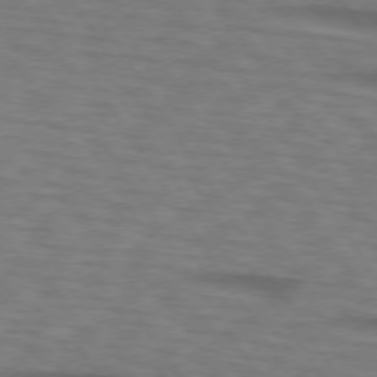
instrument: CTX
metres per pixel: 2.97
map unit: lApd
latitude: 74.1956
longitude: -77.2537
